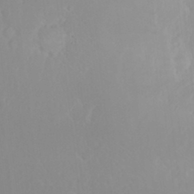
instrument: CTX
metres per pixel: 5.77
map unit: Nhu
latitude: 23.2537
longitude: -63.8017
